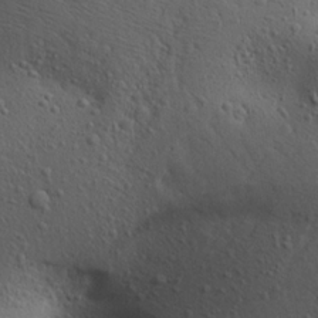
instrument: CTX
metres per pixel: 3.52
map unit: Aa
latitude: 23.7450
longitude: -143.9906
